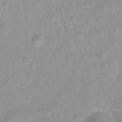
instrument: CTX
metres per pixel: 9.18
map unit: Nhu
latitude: 27.1025
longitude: -62.8191
